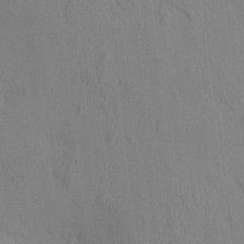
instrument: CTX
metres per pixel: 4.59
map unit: eHh
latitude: -0.8219
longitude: 17.7100
